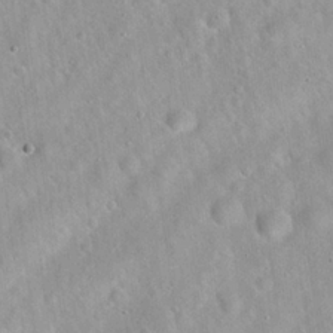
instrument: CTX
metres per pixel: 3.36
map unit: Hto
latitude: 21.3482
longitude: -53.0459
